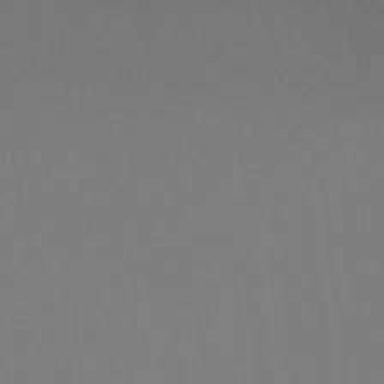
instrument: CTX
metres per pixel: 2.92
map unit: Ht
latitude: -15.9745
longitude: -48.3656
